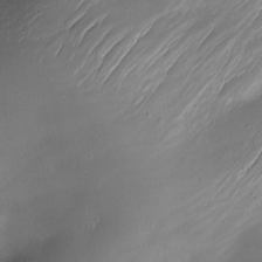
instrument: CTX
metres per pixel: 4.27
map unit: Nhe
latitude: -19.5210
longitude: 144.3873
